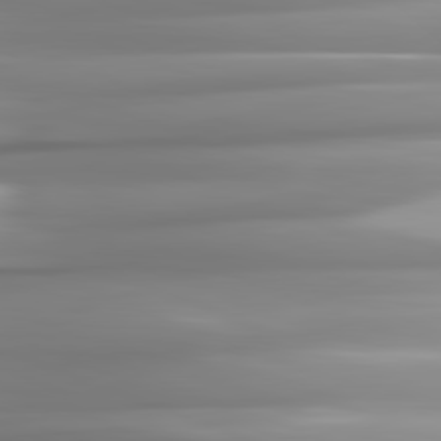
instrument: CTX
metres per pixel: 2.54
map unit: lApd
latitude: 81.7827
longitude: -143.7828
